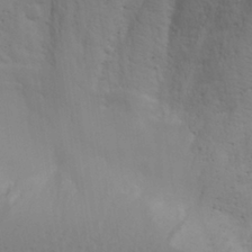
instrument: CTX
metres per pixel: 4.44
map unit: Aa
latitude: 27.3104
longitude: -131.4238
